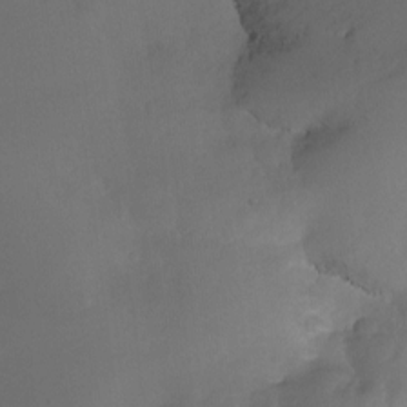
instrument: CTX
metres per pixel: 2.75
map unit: Nhu
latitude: -10.8975
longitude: -40.6490
